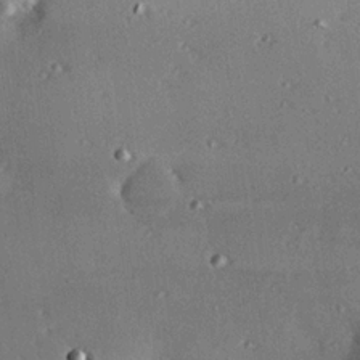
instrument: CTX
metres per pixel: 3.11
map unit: eHh
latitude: 23.0080
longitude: -90.2523
